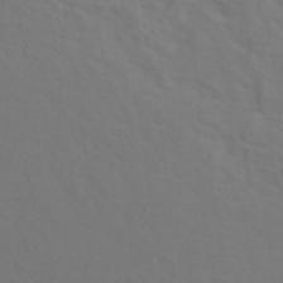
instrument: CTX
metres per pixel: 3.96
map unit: ANa
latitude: 39.8205
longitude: 20.6518
